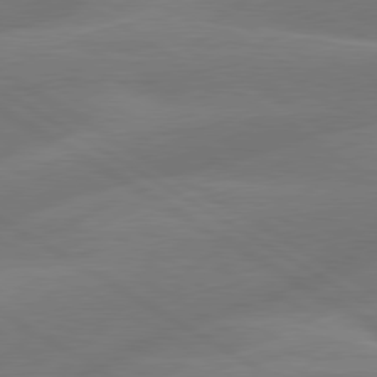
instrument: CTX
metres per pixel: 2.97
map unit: lApd
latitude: 79.7072
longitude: -143.9717
